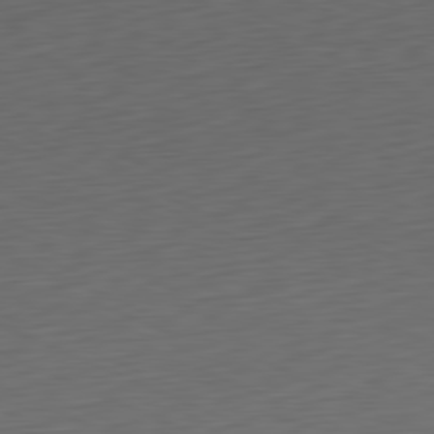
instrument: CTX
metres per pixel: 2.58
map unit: Ap
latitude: -81.3321
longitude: -59.6694
